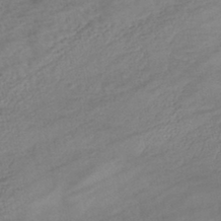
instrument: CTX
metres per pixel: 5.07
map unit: eHb
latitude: -43.0297
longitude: 85.5777
